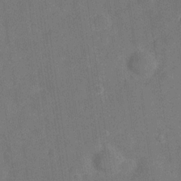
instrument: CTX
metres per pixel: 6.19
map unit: Hve
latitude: -28.3117
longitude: 92.9920
